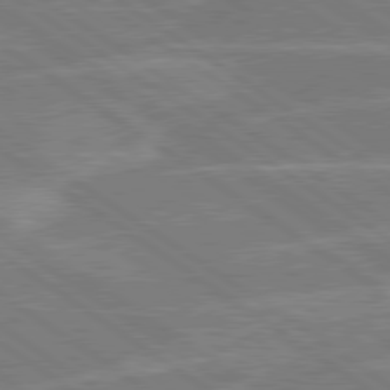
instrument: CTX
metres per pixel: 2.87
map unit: Hpe
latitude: 79.2915
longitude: -130.3846
